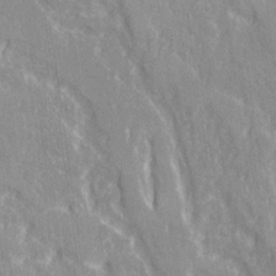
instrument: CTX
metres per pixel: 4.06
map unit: Ave
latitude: 21.9717
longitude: -134.2711
